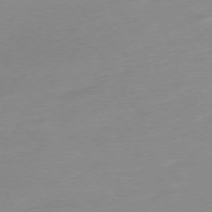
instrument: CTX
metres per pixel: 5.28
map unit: Hpe
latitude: -76.0283
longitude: -15.4238
